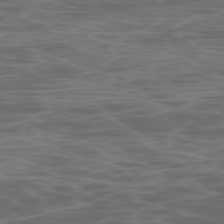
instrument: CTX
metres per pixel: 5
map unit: Ap
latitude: -78.8219
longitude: -75.3293
